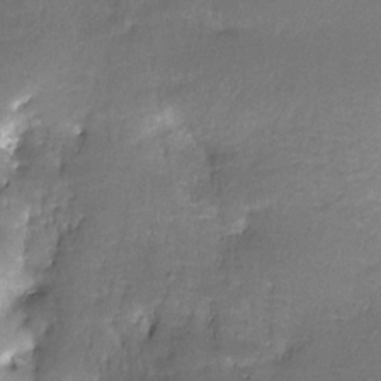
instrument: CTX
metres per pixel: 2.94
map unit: Nve
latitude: -24.9731
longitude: -109.1781
